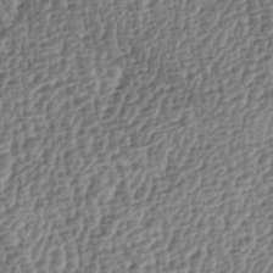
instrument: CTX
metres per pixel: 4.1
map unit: lAa
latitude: -4.3684
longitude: -122.3278
